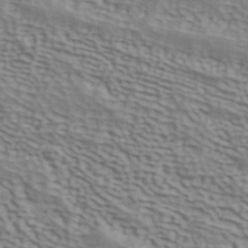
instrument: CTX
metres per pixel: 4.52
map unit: ANa
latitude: 41.7639
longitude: 50.3873
